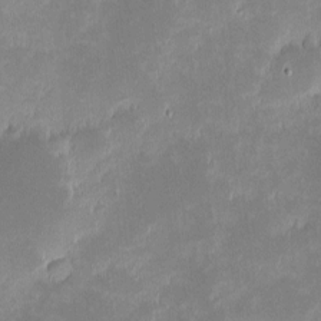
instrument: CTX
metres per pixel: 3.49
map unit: eHh
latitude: -2.0661
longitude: -84.4601
